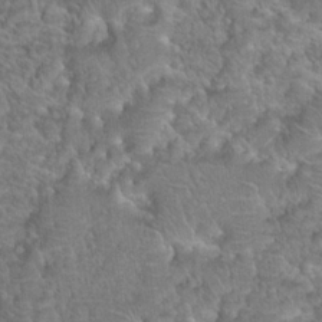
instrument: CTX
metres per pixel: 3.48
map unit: Hto
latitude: 19.3481
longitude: -37.7639
